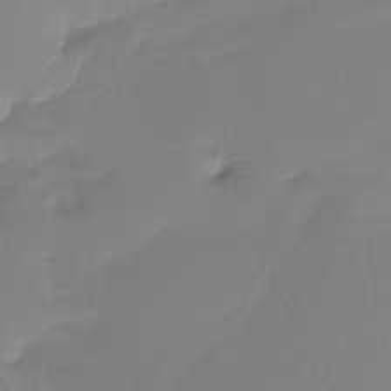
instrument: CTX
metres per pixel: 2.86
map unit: Htu
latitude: -13.4266
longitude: -46.6869
